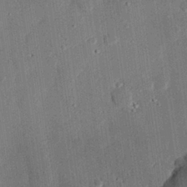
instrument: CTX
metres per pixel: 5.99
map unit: eHh
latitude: 27.8961
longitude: -81.9717
